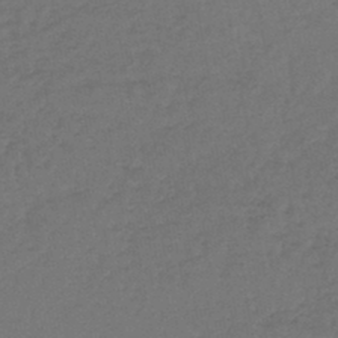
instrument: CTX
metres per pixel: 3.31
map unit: lHb
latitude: -43.7855
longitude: 73.7855
